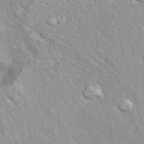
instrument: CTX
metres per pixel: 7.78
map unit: eHh
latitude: 39.3671
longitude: -57.8772
